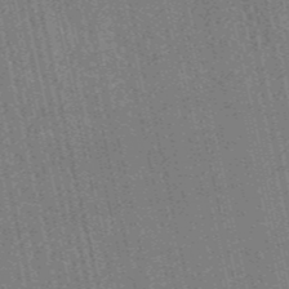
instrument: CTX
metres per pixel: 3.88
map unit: HNb
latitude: -53.7855
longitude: -37.9717
